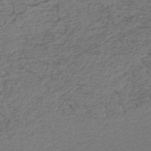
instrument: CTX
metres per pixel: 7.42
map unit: lHb
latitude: -42.3873
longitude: 61.8800
